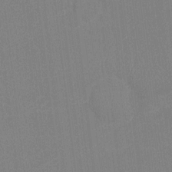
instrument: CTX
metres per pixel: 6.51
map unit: Ht
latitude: -3.3509
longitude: -19.9906
